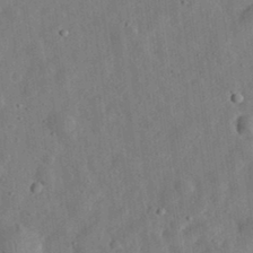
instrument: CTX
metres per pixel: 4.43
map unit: eHh
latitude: 32.9892
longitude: -75.6505
